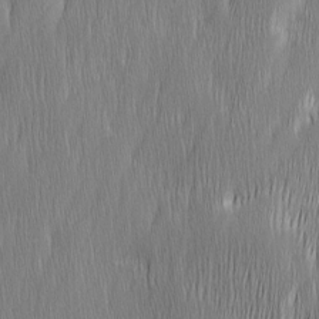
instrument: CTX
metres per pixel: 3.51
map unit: Ave
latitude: 9.4615
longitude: -105.6883
